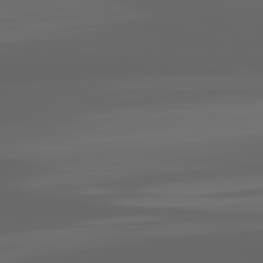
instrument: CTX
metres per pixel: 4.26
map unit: lApd
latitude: 83.0269
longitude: -132.7435
